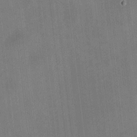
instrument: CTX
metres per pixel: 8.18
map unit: HNhu
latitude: 10.1767
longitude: 10.6708
